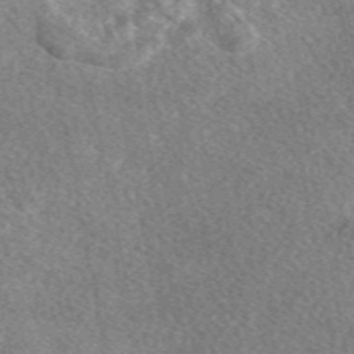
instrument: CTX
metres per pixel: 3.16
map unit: eAb
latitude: 48.2334
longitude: 116.8596
